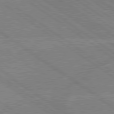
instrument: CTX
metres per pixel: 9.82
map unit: lApd
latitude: 79.2726
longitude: -132.2145
